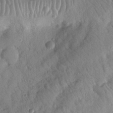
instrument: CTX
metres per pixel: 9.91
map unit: Nhu
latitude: 19.0836
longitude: -78.6113
